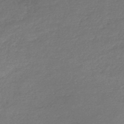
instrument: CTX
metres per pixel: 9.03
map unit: lHb
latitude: -44.3306
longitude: 71.6722
